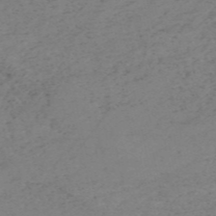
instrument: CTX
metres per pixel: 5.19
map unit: HNb
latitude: -55.0487
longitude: -48.5546
